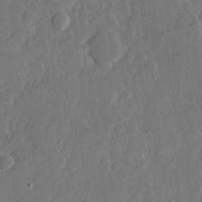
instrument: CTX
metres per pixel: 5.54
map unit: Hve
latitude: 23.2348
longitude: 145.1809
